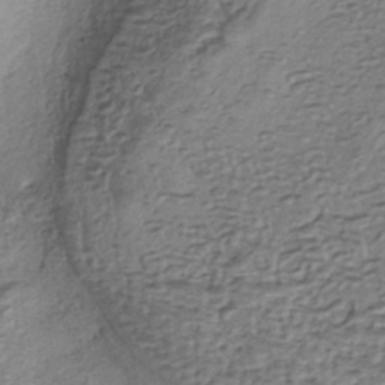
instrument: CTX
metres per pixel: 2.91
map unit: eHh
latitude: -42.2928
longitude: 119.8611
